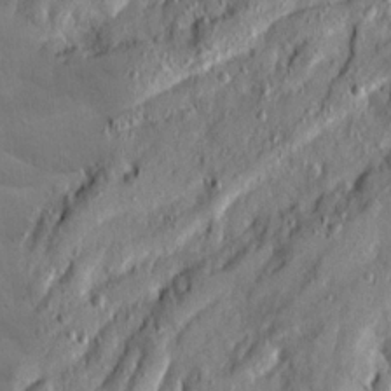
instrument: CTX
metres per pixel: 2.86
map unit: Ave
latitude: 19.4993
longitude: -129.1970
